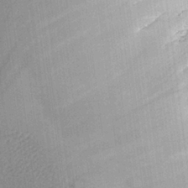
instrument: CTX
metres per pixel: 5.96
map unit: Aa
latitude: 26.3656
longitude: -134.7813
